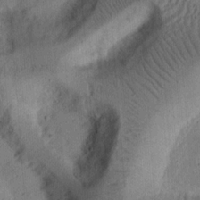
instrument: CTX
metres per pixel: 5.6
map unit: Ht
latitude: 14.1389
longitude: -74.5924
